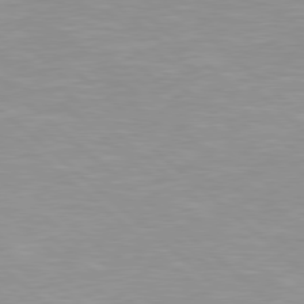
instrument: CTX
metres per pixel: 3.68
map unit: Hpe
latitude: 78.2712
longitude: -140.4223
